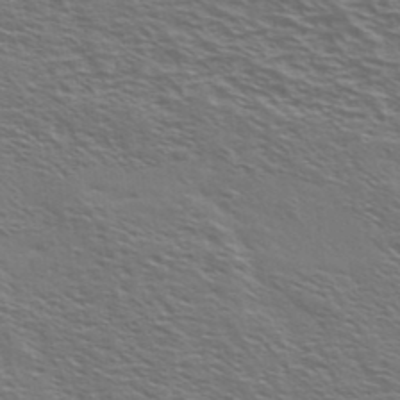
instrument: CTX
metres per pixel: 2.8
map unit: Ave
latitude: 37.7828
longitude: -109.2348
